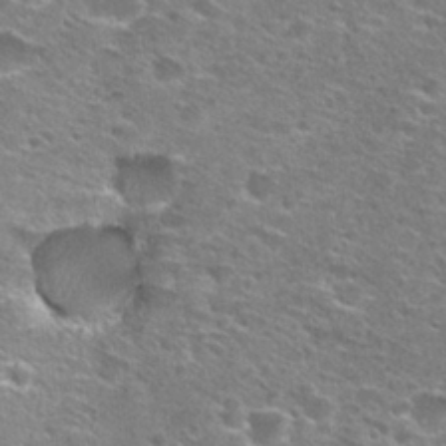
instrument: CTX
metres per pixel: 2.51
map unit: Hto
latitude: 27.5749
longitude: -47.7828
